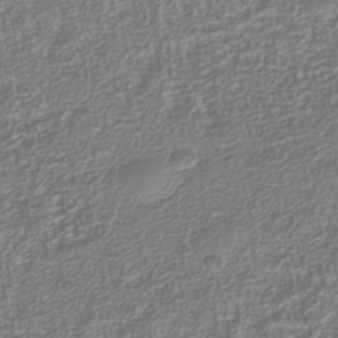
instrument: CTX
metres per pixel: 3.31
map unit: Nhu
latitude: -40.1228
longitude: -84.7435
